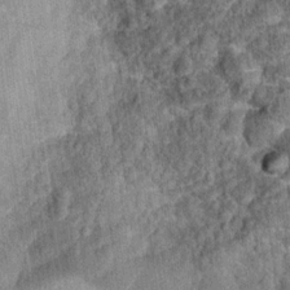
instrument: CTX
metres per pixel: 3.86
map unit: Hto
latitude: 15.3293
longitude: -34.8191
